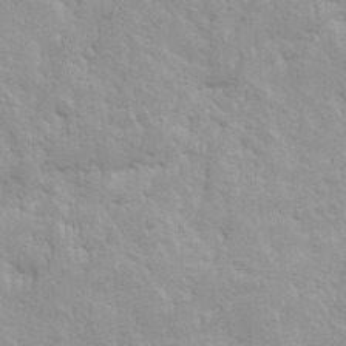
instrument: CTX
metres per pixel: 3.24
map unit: Ave
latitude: 9.8772
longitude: -104.5924
